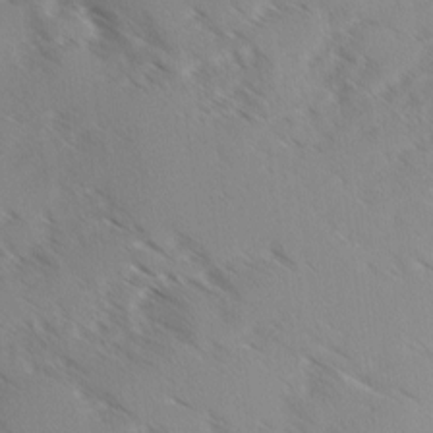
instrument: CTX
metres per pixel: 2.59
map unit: Ave
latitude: 0.2522
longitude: -111.2348
